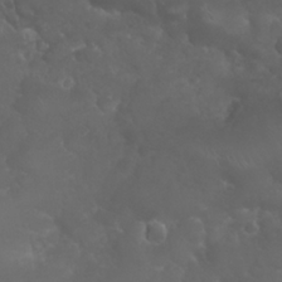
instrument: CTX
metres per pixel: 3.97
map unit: eHh
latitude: 24.7246
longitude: -63.5749
